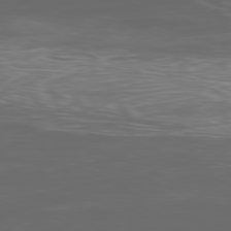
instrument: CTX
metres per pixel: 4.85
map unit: Ap
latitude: -79.9367
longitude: -72.9136
